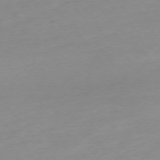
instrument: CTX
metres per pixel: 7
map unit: Hpe
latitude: -76.1417
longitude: -15.1970
